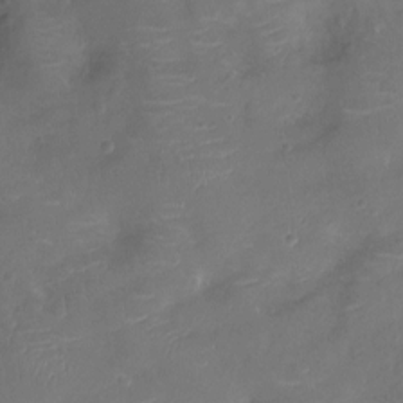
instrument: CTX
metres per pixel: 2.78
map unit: Nhu
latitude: -10.5196
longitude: -20.8947
